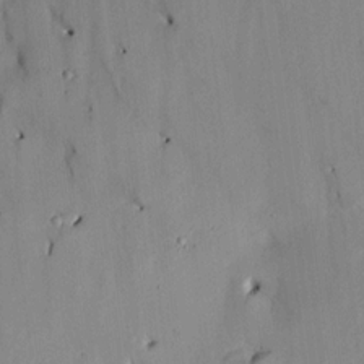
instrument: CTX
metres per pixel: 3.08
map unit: HNhu
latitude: 14.4790
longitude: 11.3888
